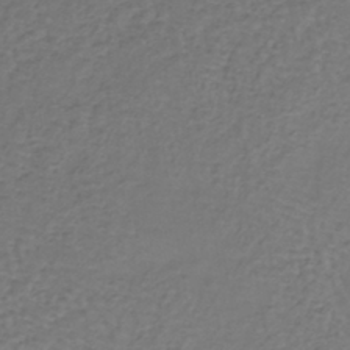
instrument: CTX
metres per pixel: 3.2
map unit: lHb
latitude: -39.1998
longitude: 63.9745
